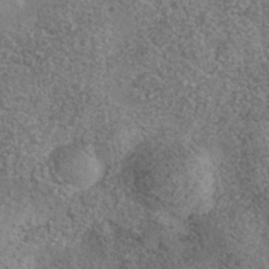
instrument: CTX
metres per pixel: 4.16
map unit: Nhe
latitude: -35.2943
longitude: -130.4412
